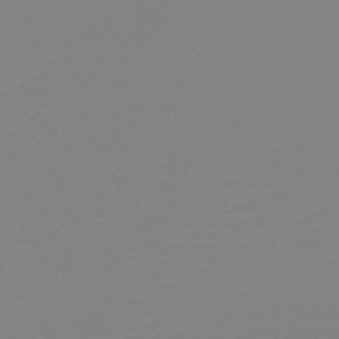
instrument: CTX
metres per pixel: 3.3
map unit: HNb
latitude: -49.0109
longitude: -51.3859
